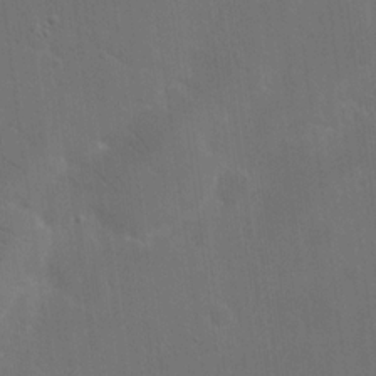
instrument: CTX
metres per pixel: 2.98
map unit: eHh
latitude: 18.8758
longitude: -66.4601
